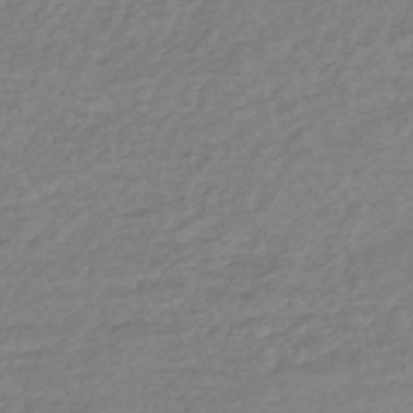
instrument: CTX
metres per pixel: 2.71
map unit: lHb
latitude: -36.6707
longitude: 70.0283
